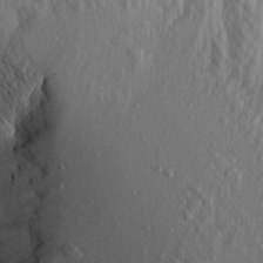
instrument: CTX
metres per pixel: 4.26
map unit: Aa
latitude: 19.5182
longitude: -146.4601
